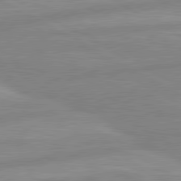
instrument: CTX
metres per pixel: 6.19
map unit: lApd
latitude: 80.4601
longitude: -168.6113
